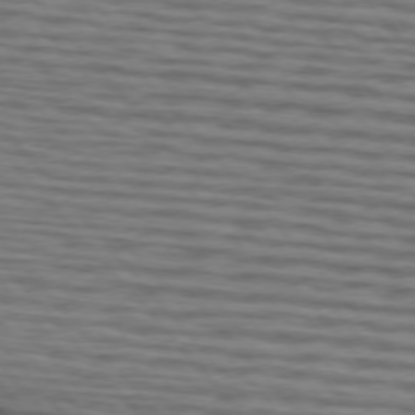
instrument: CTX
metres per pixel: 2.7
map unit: lApd
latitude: 75.4426
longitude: -82.4601
